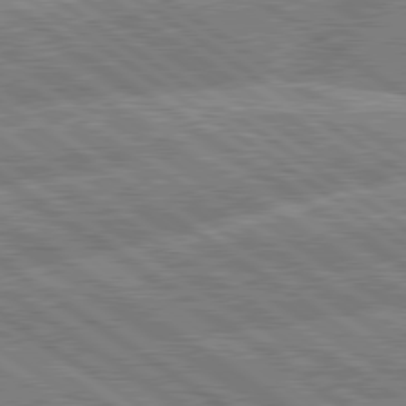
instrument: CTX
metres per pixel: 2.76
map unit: lApd
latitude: 79.7828
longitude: -157.1214
